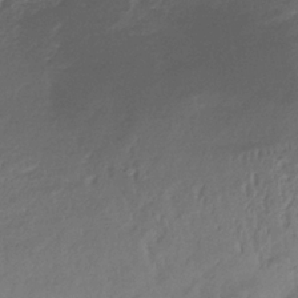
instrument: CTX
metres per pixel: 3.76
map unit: HNb
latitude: -33.5777
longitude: 60.7085
